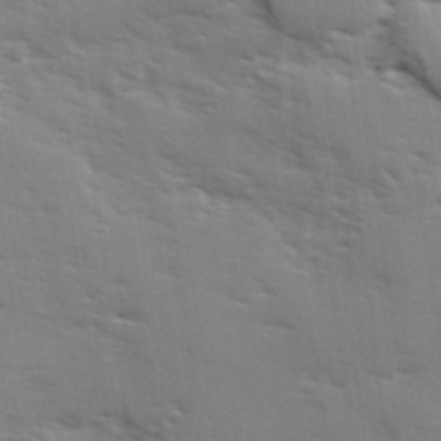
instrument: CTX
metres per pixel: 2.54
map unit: Ave
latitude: 1.6505
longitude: -110.2523
